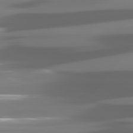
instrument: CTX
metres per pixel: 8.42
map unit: lApd
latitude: 81.4237
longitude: -141.1025
